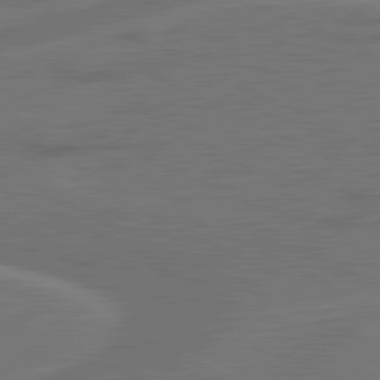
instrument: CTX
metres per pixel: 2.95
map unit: lApd
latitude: 81.2537
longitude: 128.0094
